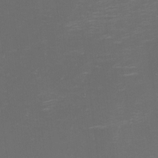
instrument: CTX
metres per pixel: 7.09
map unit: eHh
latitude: -1.8612
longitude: -79.0081
